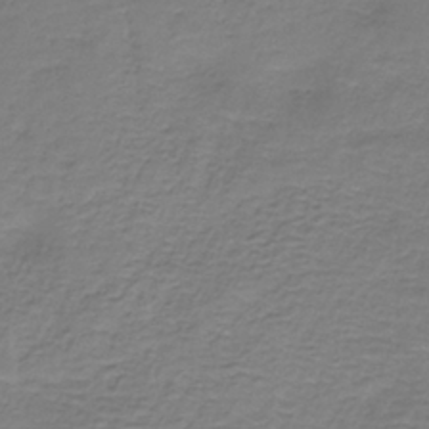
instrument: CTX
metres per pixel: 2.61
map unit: HNb
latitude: -35.3321
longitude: 53.4643
